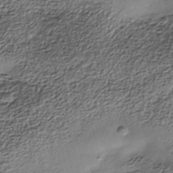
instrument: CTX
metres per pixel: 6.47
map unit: Nhe
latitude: -38.1039
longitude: -148.8191
